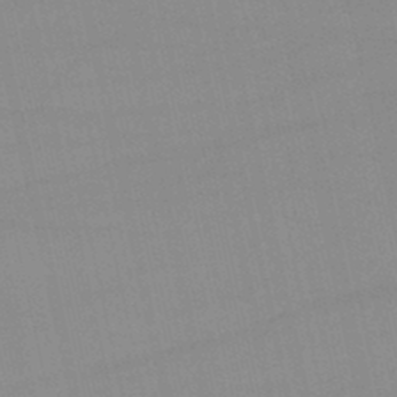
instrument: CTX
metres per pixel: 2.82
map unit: lHb
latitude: -46.4629
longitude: 70.3495
